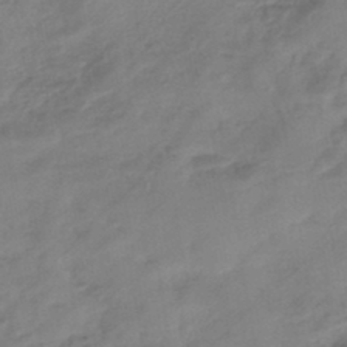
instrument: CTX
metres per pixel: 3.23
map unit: eHb
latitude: -43.8044
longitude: 85.0675
